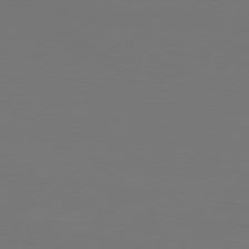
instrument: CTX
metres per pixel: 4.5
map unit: Hpe
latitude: 76.2144
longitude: -137.8395
